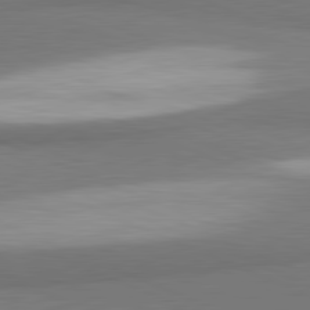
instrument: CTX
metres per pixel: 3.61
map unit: lApd
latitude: 81.6316
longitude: 162.8597
